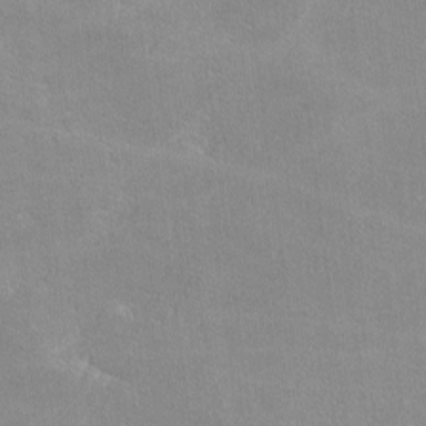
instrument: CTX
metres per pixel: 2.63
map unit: lHvf
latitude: -11.1998
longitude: -101.7639
